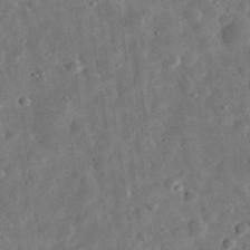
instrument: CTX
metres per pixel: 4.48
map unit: eHh
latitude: 32.9514
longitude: -77.1403
